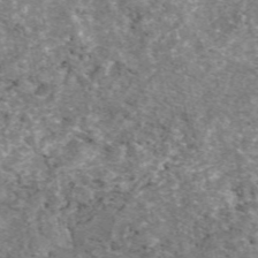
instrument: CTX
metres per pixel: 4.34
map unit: eAb
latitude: 49.6505
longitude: 112.6897
